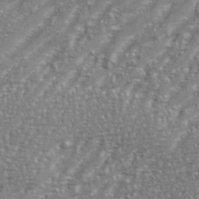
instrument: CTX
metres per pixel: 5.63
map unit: eHh
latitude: 35.3292
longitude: -134.1389
